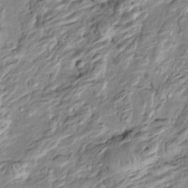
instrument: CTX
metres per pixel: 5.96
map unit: Htu
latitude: -5.2942
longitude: 157.3887
